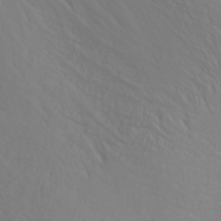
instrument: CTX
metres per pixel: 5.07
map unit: Nhu
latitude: -0.4251
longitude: -75.9906
